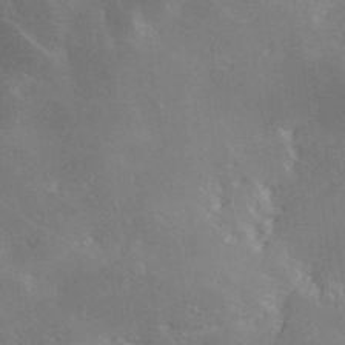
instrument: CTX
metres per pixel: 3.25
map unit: Hve
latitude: 28.8569
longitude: 145.6533
